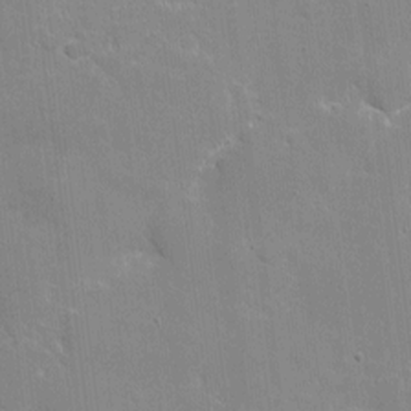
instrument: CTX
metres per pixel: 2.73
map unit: eHh
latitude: 4.5546
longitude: -67.0836
